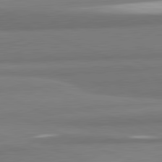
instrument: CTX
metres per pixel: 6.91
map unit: lApd
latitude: 82.0255
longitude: 174.0283
